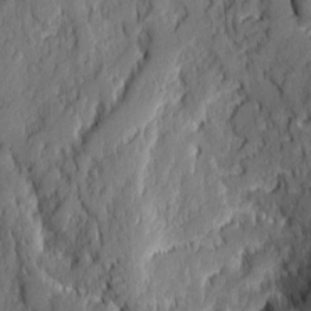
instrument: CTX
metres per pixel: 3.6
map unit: eHh
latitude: 6.2711
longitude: -76.3089
